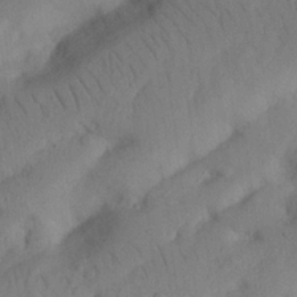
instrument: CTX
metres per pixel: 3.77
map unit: Nhu
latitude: 21.4616
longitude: -74.4412
